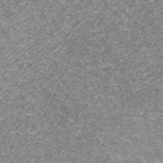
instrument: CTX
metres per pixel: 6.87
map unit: ANa
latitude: 43.0836
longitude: 25.6911
